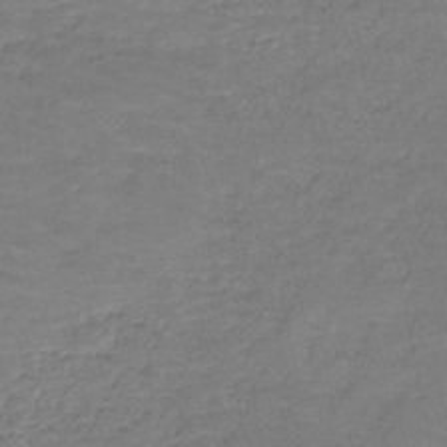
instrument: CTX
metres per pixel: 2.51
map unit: HNb
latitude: -49.9745
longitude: -52.7813
